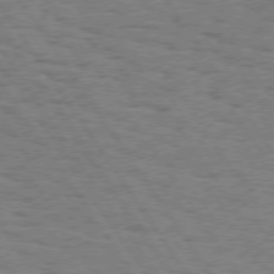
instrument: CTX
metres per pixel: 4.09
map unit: Hpe
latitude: 74.6868
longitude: -135.6505
